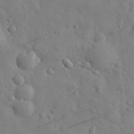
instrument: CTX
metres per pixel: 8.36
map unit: eHh
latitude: 31.0459
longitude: -71.7261
